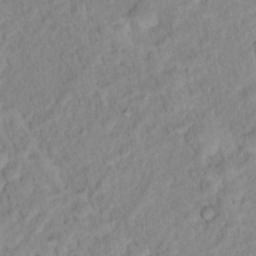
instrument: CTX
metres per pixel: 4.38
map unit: Nhu
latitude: 16.7435
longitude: -33.0270
